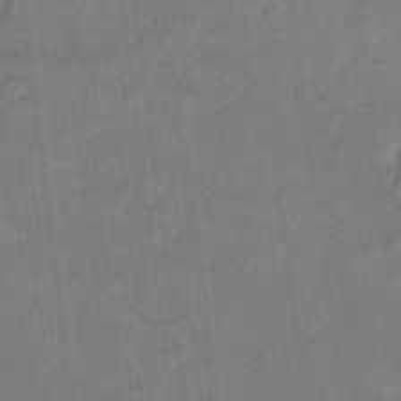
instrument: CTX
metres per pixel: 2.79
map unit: Ht
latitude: 8.3467
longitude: -35.9150
